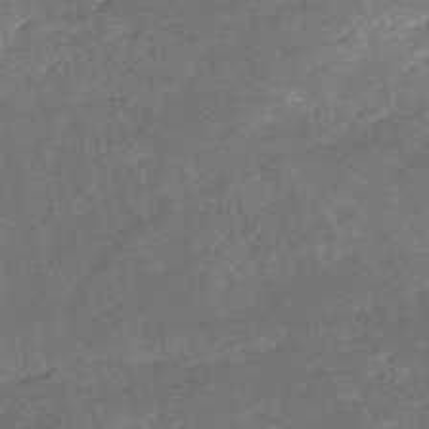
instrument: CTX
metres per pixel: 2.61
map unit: HNb
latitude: -52.1416
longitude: -40.7813
